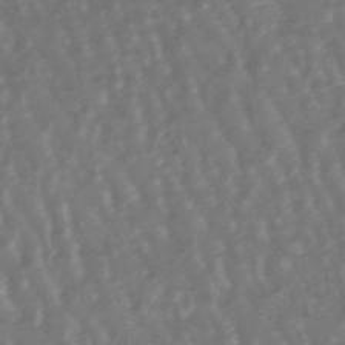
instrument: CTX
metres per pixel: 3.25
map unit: lHb
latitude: -47.7288
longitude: 78.8975
